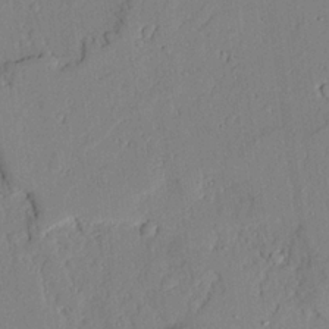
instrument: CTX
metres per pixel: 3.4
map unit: lAvf
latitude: 24.4034
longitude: -112.1011
